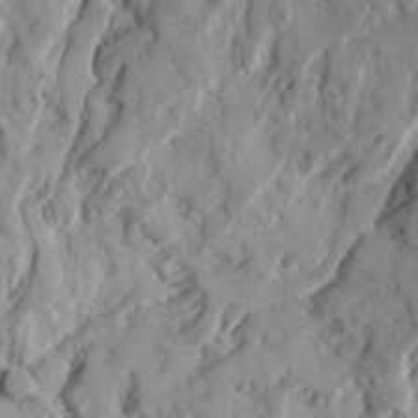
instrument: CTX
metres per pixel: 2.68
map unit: Ave
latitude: 23.1025
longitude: -131.0837
